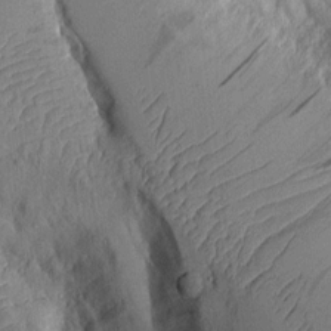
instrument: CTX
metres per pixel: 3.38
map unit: Aa
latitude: 9.6316
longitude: -127.3671
